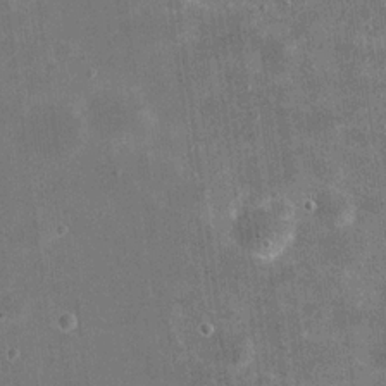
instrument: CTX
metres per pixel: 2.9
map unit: eHh
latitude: 20.2901
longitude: -65.8961
